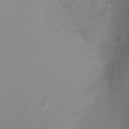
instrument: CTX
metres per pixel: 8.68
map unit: Ht
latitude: -3.1053
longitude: -62.1011
